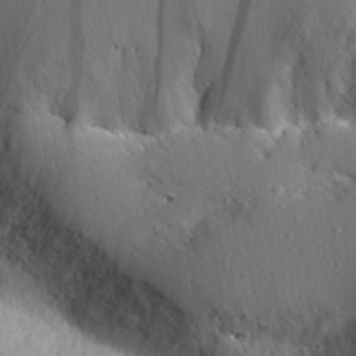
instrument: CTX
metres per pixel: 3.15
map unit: Aa
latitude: 28.3278
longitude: -144.9891
